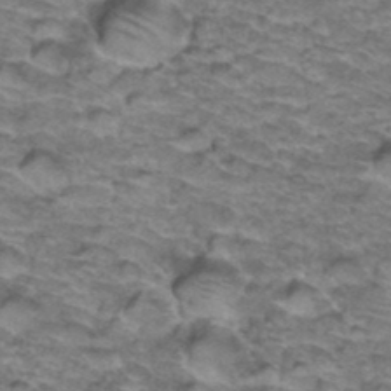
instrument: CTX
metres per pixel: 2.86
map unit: Hto
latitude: 37.7261
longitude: -43.2915
